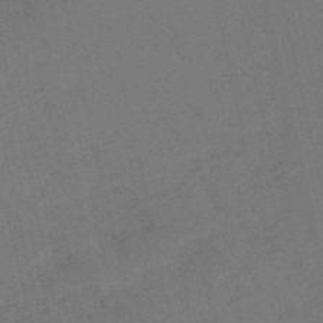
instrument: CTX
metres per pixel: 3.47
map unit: HNb
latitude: -53.6910
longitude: -47.9339
